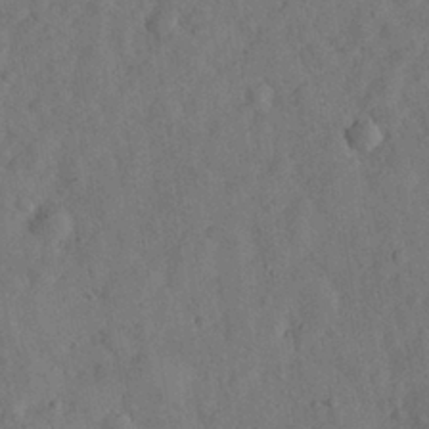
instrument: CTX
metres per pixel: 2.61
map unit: eHh
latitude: 28.9325
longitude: -76.1577
